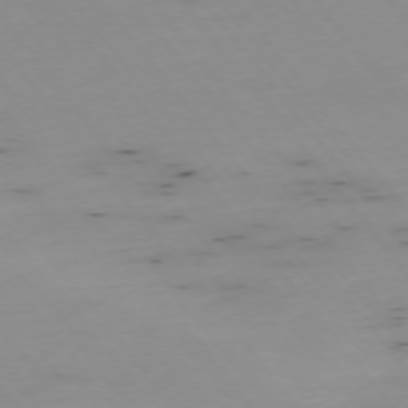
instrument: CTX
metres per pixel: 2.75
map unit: Hpe
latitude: -75.1432
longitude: 3.6154
